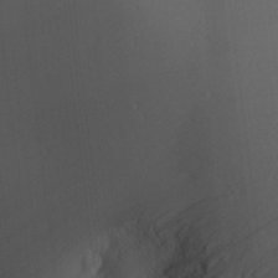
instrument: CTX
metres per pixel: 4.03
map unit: Aa
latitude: 25.4048
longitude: -143.5560
